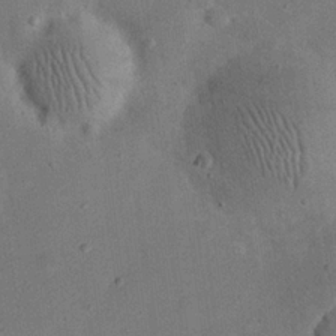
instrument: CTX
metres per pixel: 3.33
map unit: eHh
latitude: 24.6112
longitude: -68.5357
